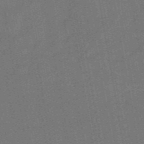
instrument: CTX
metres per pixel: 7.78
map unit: HNb
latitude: -52.3873
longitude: -48.4034
